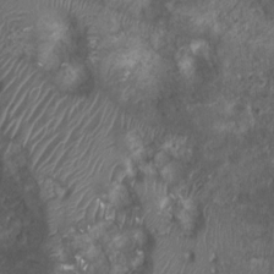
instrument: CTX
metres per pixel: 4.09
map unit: Ht
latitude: 2.6679
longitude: -19.4615
